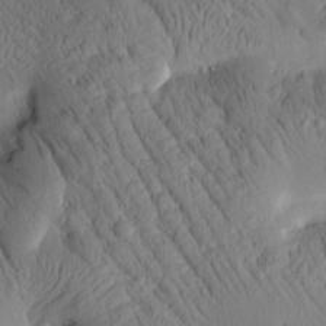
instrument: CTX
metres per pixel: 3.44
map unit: Htu
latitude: 2.3278
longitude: 177.6911
